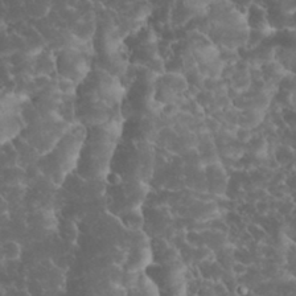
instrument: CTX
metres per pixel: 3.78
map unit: eHh
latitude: 33.5938
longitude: -64.4412
